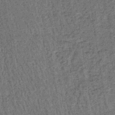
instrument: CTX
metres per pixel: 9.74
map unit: lHb
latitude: -39.8611
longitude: 60.5007
